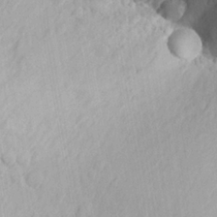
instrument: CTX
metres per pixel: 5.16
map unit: Aa
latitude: 23.3482
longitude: -147.1026
